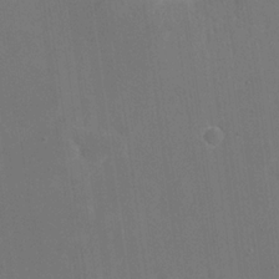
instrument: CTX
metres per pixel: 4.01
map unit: eHh
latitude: 19.1214
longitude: -67.6505
